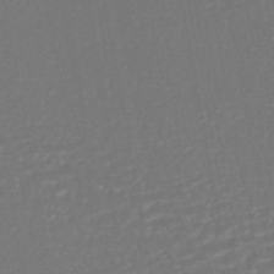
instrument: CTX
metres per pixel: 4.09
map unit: HNhu
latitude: -46.6518
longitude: 105.5588
